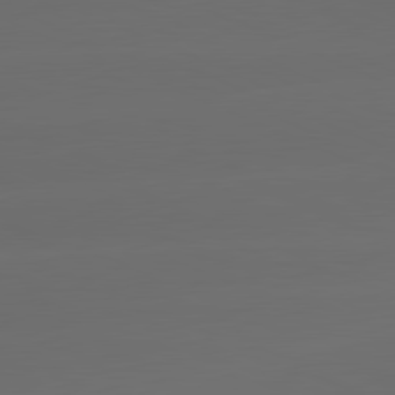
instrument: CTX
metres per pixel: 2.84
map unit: lApd
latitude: 81.4804
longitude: -147.5372
